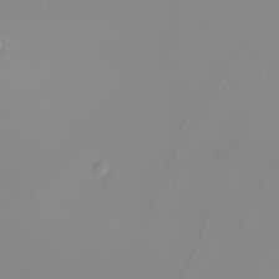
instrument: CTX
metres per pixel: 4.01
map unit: Nhu
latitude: -4.5196
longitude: -94.1767
